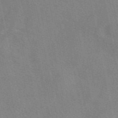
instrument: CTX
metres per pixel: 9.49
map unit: eAb
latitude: 50.1388
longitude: 116.5573
